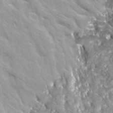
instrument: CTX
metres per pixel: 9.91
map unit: Ave
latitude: 16.0255
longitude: -131.5749
